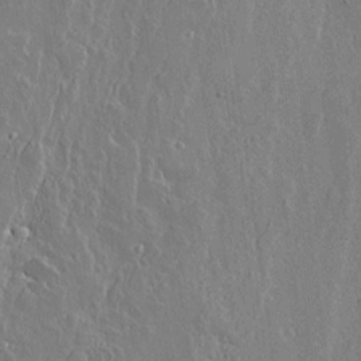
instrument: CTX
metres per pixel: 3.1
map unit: lAvf
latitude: 14.6869
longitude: -125.6505
